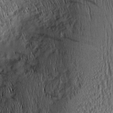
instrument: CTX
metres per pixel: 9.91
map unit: Nhu
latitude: -5.4265
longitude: -151.6127
